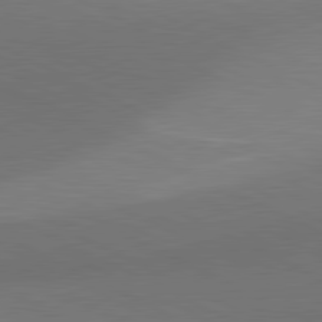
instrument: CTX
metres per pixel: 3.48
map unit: lApd
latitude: 81.1403
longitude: 128.7274
